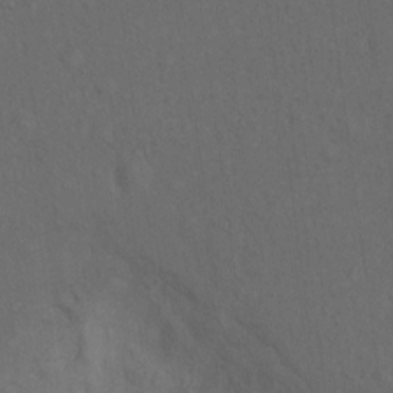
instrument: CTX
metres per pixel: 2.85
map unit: Nhu
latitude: 9.8772
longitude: -25.6316
